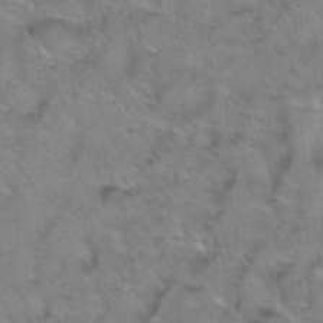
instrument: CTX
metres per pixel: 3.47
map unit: Hto
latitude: 39.3293
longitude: -44.3278
